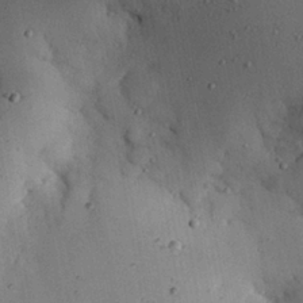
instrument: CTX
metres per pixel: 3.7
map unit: eHh
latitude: 25.3481
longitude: -71.9906
